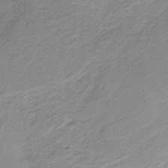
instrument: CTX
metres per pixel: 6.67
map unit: HNb
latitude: -36.6896
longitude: 55.6155
